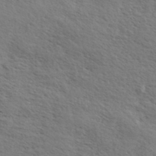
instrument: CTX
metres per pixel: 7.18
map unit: eHh
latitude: 35.8583
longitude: -139.8961
